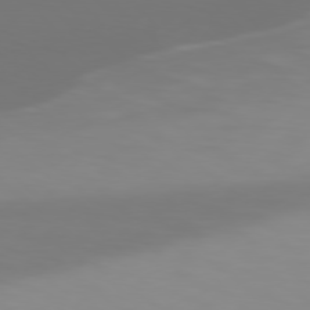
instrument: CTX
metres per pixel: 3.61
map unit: Hpe
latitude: 77.7638
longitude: -165.9528
